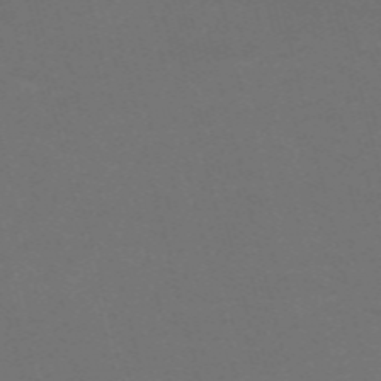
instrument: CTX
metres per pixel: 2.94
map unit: Nve
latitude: -59.0675
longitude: 63.4643
